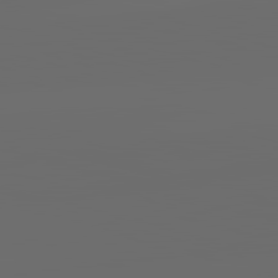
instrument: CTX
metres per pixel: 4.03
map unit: lApd
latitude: 83.7260
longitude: -129.7827
